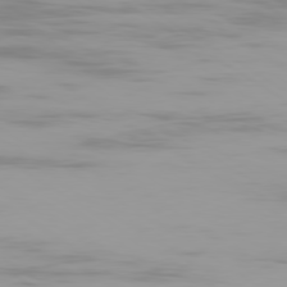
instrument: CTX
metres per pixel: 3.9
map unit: Ap
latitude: -79.8989
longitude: -102.9325
